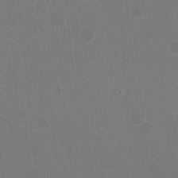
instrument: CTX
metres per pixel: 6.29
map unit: HNhu
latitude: -2.3873
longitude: -1.8583
